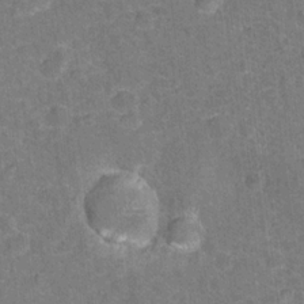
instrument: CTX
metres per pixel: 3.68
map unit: Hto
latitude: 16.8569
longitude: -42.6680
